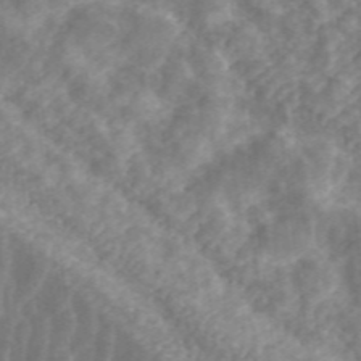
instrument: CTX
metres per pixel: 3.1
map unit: ANa
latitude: 43.4993
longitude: 26.0849
